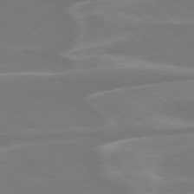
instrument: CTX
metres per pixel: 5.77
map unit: Hpe
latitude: 78.2334
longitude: -126.0633
